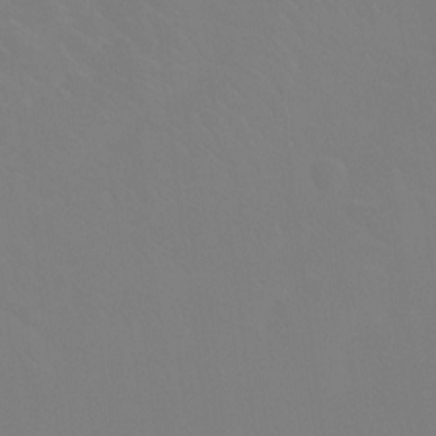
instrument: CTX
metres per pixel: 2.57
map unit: Htu
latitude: -15.3132
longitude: -48.0633
